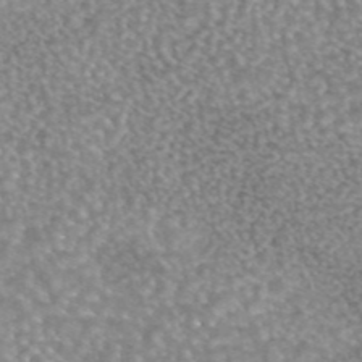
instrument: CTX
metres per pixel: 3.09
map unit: eAb
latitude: 44.8569
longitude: 104.8219
